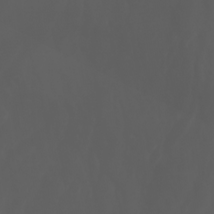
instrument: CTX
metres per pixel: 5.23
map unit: Htu
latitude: -1.4644
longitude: -74.8758
